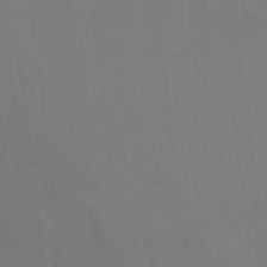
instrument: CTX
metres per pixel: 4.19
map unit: Ht
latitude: -9.3132
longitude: -32.6113
